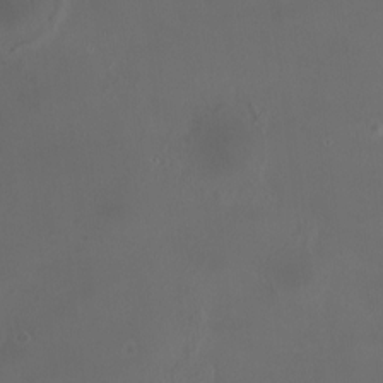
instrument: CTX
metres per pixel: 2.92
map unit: HNhu
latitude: 8.1200
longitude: 11.2187
